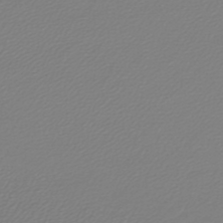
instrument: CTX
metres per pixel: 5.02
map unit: lHb
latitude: -46.2928
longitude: 59.5777
